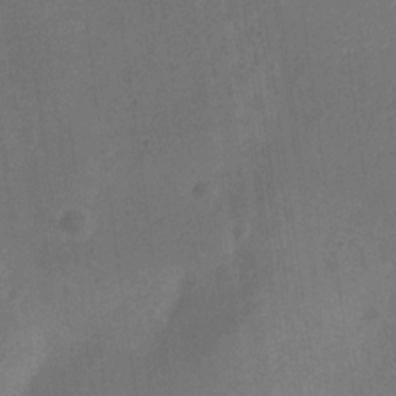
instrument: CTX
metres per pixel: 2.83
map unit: Nve
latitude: -25.5021
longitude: 106.8408
